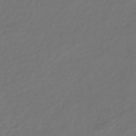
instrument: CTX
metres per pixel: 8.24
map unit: eHb
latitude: -43.3887
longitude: 86.7841
